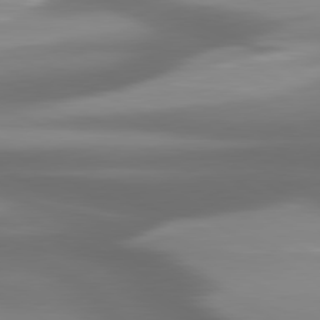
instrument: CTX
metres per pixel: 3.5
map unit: lApd
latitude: 80.0444
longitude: -139.2915
